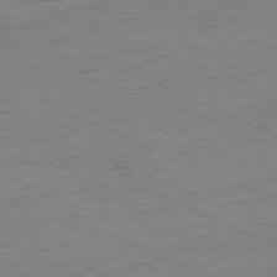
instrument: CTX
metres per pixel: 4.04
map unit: Ap
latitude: -80.8030
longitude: -81.6883
